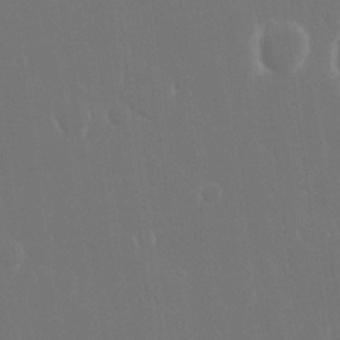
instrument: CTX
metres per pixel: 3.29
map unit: eHh
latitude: 15.6127
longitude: -72.3657
